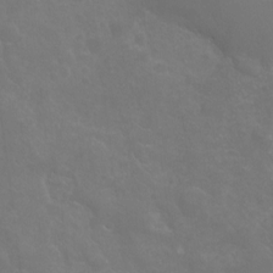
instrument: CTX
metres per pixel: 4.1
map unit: Nhu
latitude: -10.1228
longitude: -20.5546
